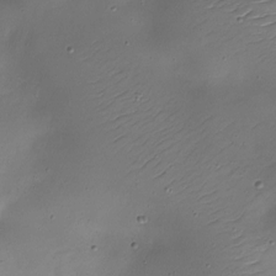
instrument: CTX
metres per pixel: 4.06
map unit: Nhe
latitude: -19.5588
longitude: 145.2943
